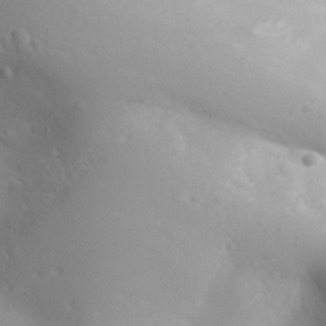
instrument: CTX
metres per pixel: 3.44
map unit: Aa
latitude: 31.5371
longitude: -143.2537
